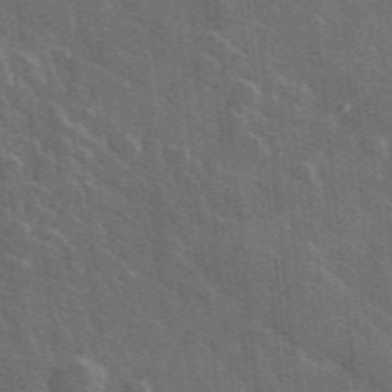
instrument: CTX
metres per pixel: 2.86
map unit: lHvf
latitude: 35.5749
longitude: -90.5735
